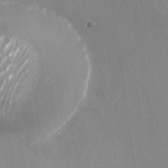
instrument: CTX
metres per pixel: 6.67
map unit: Nhu
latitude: -29.0864
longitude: -76.6112
